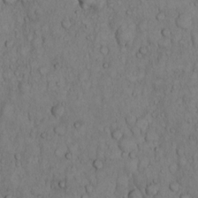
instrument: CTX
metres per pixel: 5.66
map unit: Hto
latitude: 9.8583
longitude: -57.7827
